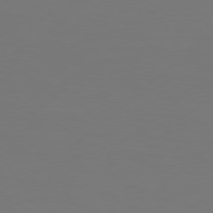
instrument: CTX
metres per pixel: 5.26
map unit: Hpe
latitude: 76.2711
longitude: -130.9514
